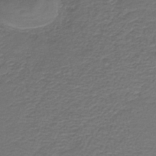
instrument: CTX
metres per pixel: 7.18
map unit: HNb
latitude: -43.2564
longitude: 50.6140
